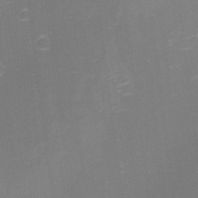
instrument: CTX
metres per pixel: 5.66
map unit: eHh
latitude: -1.8612
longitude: -79.7828
